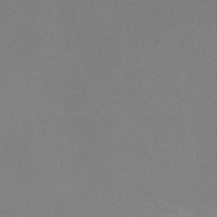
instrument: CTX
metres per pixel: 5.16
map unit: HNb
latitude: -46.0283
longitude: -42.2523
